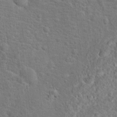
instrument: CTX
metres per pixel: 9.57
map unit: Hto
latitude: 18.1389
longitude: -43.0459
